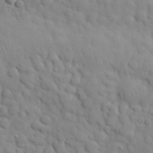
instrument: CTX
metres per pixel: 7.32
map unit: Nhu
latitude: 28.2522
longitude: -68.8002
